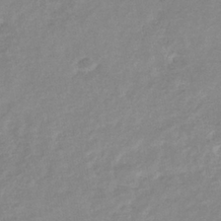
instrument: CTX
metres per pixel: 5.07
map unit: eHb
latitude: -36.3117
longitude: 76.5196
